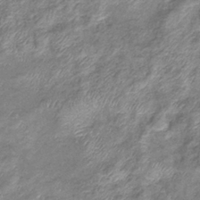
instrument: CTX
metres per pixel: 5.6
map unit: eHb
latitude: -37.6344
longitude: 76.2362
